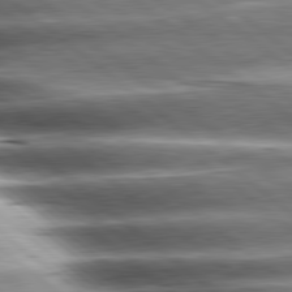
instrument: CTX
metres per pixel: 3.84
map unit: lApd
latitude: 80.6679
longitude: -143.2915
